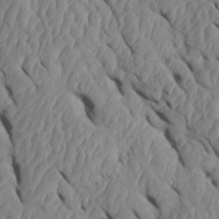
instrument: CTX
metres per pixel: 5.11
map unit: Htu
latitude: 1.6316
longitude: 148.4251
